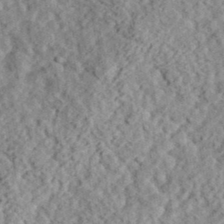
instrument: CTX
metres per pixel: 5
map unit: eHh
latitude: 36.5924
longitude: -79.1026
